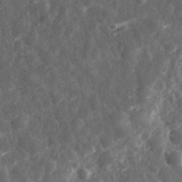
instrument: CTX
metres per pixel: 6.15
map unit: eHh
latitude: 33.1781
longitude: -79.2159
